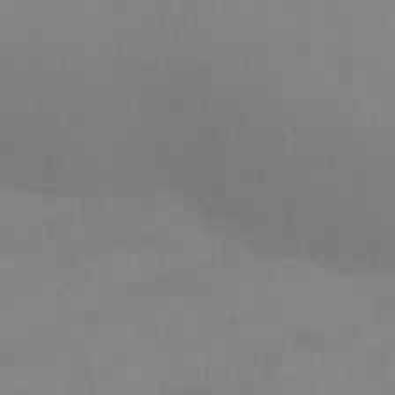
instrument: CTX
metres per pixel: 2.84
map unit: Nhu
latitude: 22.9136
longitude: -62.9136
